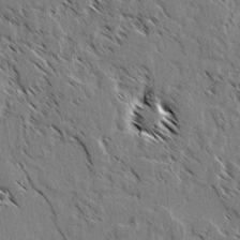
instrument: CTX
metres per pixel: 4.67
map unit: lAvf
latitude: 2.7813
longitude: -105.4049
